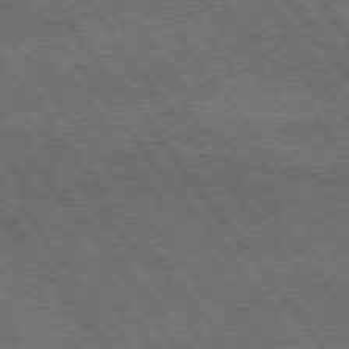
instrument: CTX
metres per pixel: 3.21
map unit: Hpe
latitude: 74.6491
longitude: -149.7261
